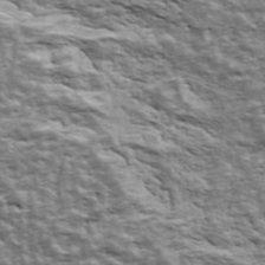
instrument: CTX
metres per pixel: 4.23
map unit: Ave
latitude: 43.3104
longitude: -111.8961
